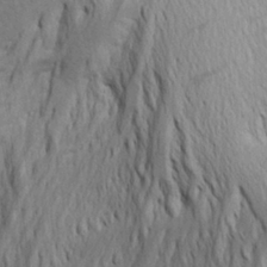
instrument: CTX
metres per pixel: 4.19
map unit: Aa
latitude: 26.0822
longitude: -143.4238
